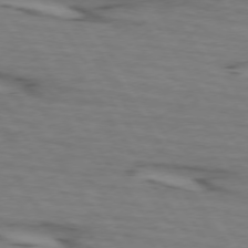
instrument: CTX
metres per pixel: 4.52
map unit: lApd
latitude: 73.4616
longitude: -71.2348
